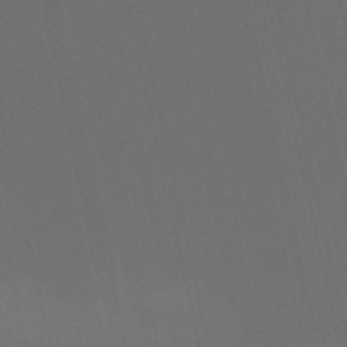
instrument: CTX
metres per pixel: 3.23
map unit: HNb
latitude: -51.2376
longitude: -44.9136
